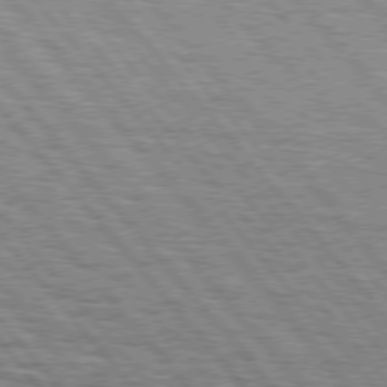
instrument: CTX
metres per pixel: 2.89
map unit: Hpe
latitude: 75.9717
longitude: -153.5560
